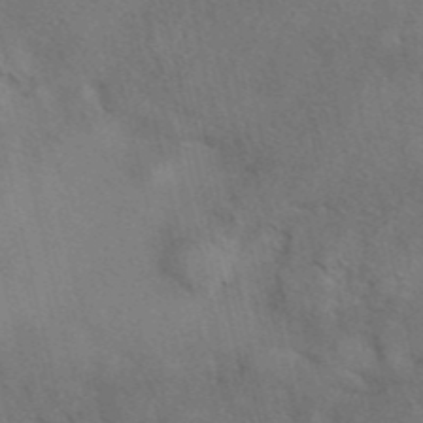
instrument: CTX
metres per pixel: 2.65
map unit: eAb
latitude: 42.0255
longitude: 108.7652
